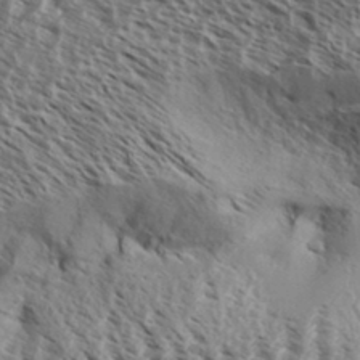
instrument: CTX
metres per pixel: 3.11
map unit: Aa
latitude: 33.6883
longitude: -138.3089
